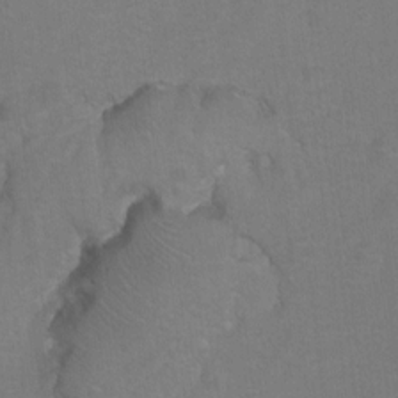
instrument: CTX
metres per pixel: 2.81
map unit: Hto
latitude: 5.2915
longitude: -32.3278
